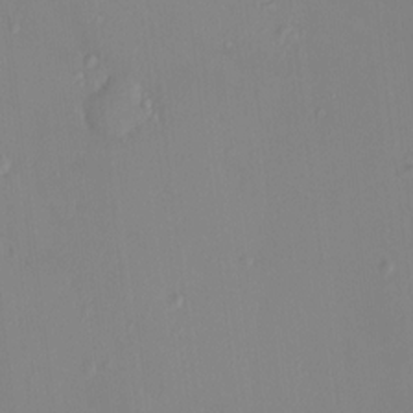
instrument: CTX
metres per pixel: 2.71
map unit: HNhu
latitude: 5.7639
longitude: 1.7856
